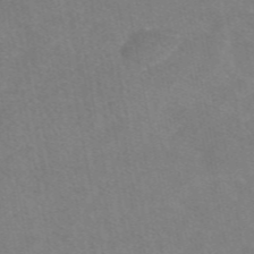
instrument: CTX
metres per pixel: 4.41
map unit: eAb
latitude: 48.8002
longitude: 120.7841
